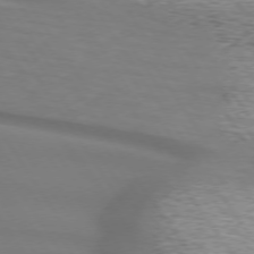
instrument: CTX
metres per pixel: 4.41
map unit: lApd
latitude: 73.6316
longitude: -75.3671
